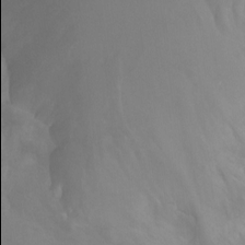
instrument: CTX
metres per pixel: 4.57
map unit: Ht
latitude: -0.3496
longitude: -17.9906
